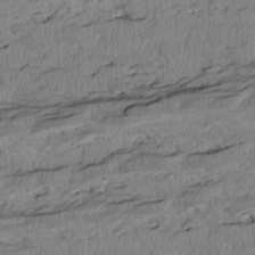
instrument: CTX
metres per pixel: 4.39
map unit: Htu
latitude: 3.0458
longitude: 149.4077
